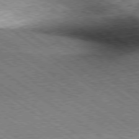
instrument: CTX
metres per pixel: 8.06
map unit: Hpe
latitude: -79.5210
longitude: 7.5588
